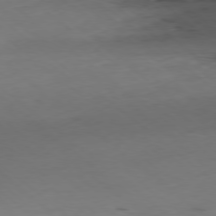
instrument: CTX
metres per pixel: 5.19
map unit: Ap
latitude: -78.7085
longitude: -74.1389
